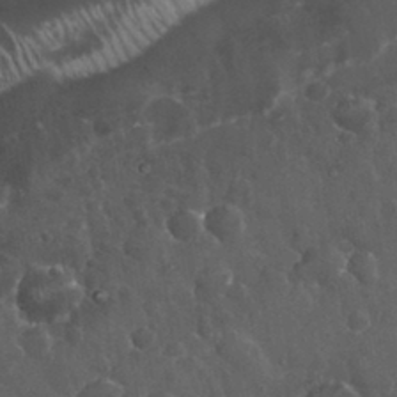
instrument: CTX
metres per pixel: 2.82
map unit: eHh
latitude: 33.2915
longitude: -62.0633
